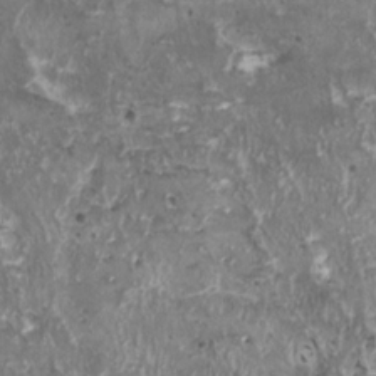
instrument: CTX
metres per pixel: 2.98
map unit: HNhu
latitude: 1.8205
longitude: 5.1998
